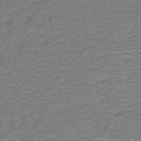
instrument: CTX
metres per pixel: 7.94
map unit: HNb
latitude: -42.4817
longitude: 50.4062
